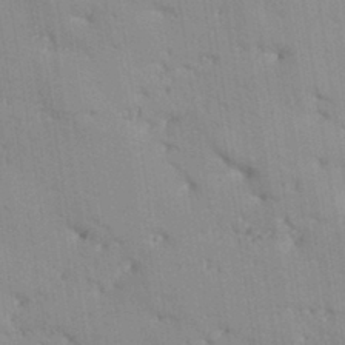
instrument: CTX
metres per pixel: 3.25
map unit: Aa
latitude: 33.2537
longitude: -144.7624
